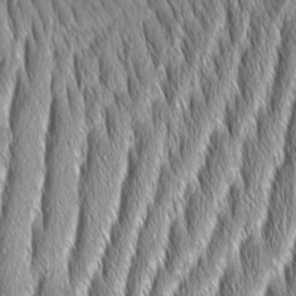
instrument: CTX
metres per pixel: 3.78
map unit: Aa
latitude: 7.7639
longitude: -130.9325
